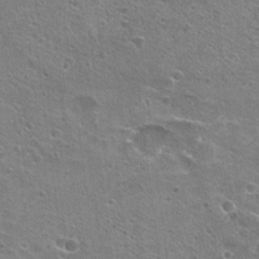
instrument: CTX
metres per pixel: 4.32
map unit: Hto
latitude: 22.8380
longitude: -42.4979
